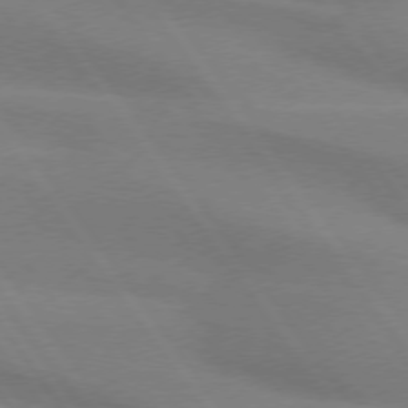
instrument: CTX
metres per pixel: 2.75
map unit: lApd
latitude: 74.3278
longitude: -63.8395
